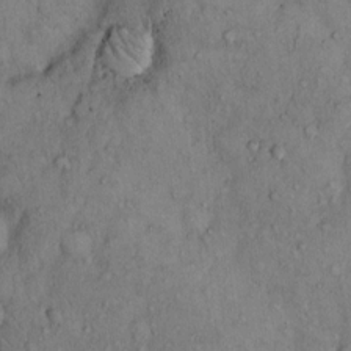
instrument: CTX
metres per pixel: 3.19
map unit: Hto
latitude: 11.0648
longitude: -60.1389
